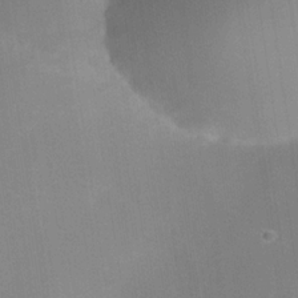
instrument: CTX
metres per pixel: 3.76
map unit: Nhe
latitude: -33.1809
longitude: -117.1403
